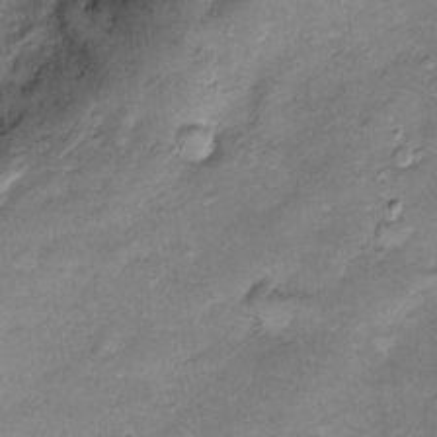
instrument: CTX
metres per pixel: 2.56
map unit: Htu
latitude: -5.5588
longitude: 159.0675
